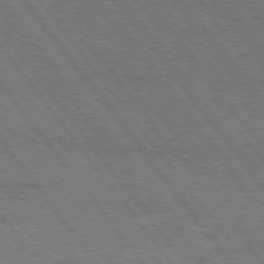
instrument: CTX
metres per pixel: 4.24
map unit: Hpe
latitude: 74.6491
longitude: -149.8961
